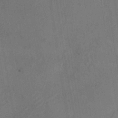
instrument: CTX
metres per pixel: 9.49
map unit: HNhu
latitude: 8.4034
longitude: -1.2537
